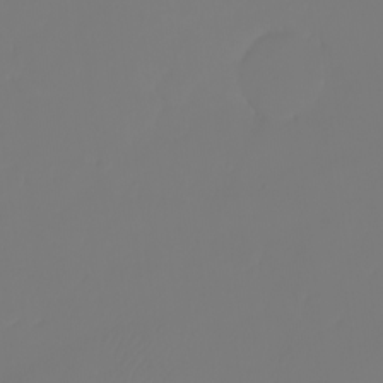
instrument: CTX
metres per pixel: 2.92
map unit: eHh
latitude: -3.5399
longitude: 19.7856
